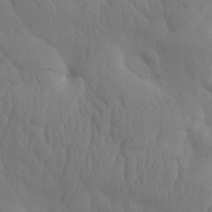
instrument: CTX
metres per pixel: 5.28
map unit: eHh
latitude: -0.7086
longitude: 14.8975
